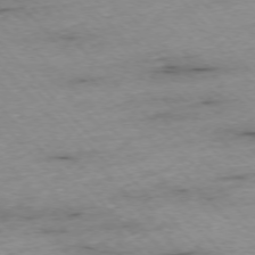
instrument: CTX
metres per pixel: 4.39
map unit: Ap
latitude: -76.1606
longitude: -89.4427
